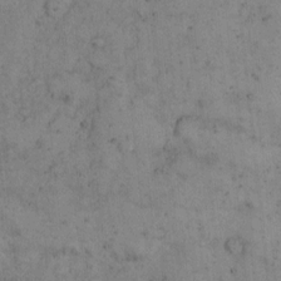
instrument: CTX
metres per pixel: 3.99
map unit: Hto
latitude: 9.0081
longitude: -58.2145
